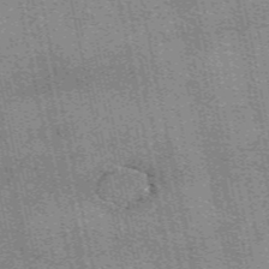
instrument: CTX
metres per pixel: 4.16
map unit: eAb
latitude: 49.3671
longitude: 105.9178
